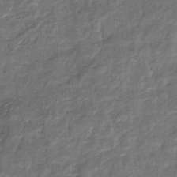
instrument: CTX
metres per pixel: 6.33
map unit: eHb
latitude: -34.1228
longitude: 79.4454
